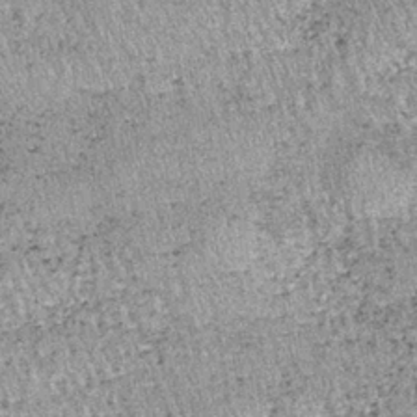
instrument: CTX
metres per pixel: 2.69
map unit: lHb
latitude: -37.1242
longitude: 66.7464
